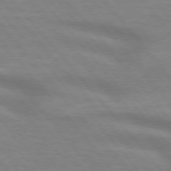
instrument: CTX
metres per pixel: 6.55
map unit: lApd
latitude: 74.9325
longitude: -60.1578
